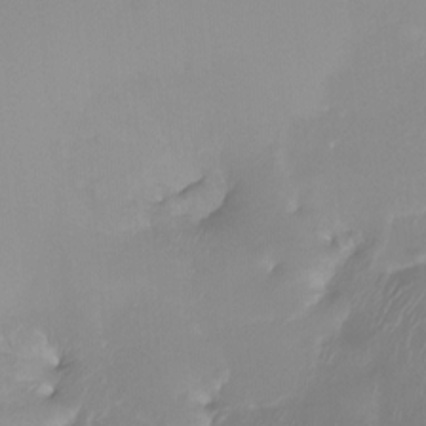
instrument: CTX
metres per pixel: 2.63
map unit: Htu
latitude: -13.5966
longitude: -46.7624
